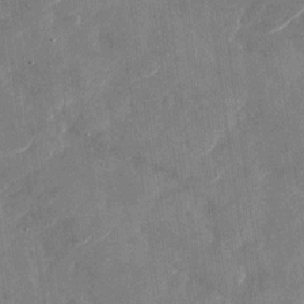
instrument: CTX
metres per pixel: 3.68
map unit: Nhu
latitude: -29.2565
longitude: -72.7625
